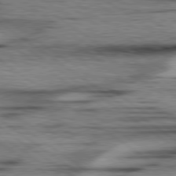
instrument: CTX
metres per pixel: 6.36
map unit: lApd
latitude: 79.2537
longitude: -155.2726
